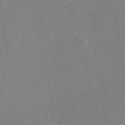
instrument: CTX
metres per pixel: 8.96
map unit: Hve
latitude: 26.8569
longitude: 145.4643
